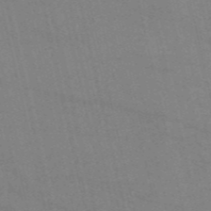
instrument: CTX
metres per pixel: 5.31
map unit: HNb
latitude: -55.0298
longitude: -38.2522
